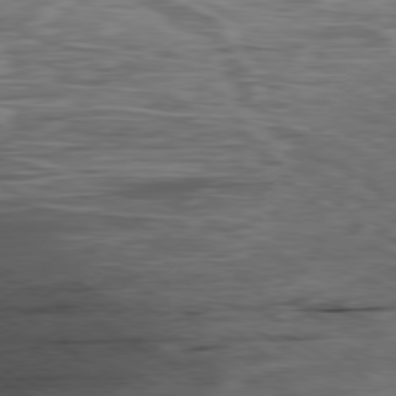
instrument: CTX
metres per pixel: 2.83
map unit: Ap
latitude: -80.2362
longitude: -73.2915
